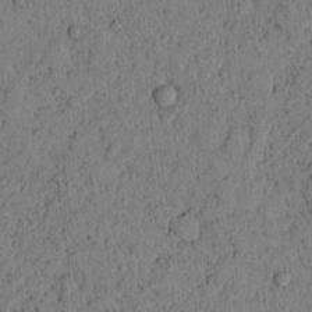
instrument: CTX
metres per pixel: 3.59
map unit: lAvf
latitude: 4.0255
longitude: 158.6140
